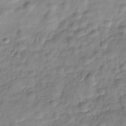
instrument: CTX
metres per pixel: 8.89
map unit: Hve
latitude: -29.3888
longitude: 93.9745
